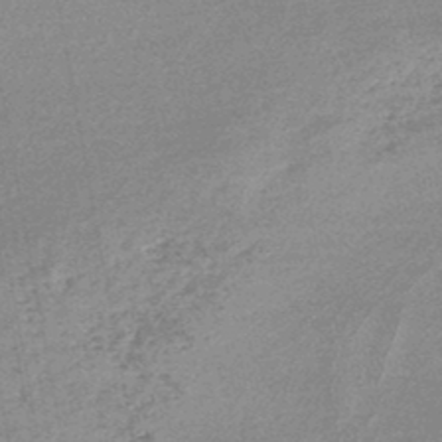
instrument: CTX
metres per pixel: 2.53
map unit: lHb
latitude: -46.5007
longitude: 71.8611
